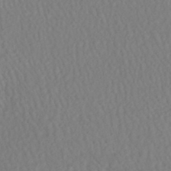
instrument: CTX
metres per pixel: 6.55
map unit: HNhu
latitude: -47.6533
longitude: 103.7478
